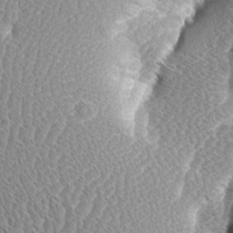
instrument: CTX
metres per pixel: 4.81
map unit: Aa
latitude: 8.7246
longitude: -134.5734
